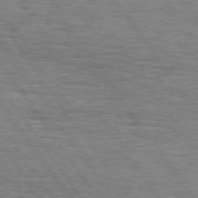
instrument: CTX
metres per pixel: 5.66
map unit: Hpe
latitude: 74.5168
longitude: -138.2711
